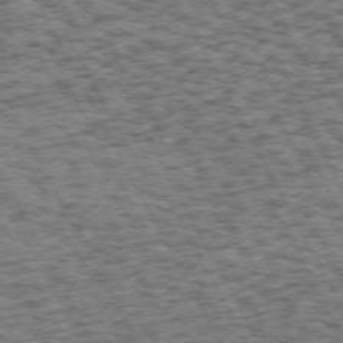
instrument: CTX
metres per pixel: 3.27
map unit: Hpe
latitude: 72.1200
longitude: -125.3481
